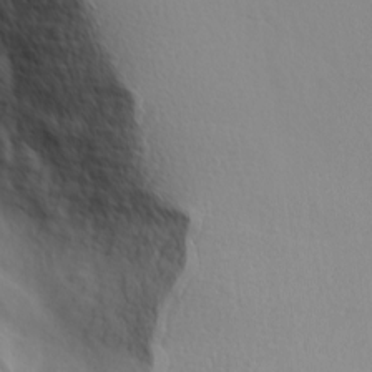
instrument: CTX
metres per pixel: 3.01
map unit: Ave
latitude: 0.4790
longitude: -113.0269
